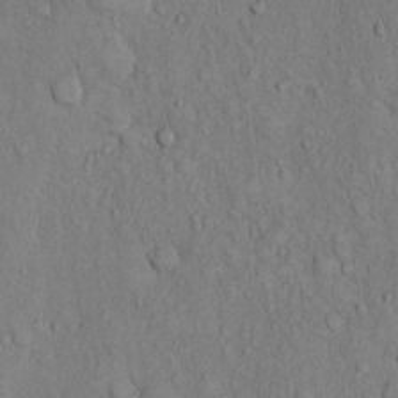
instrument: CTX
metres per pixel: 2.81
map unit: Hto
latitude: 13.8395
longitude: -58.1956
